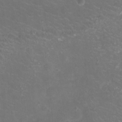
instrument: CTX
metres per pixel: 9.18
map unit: Ht
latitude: -5.7666
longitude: -19.1025
